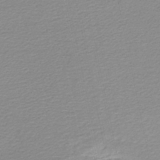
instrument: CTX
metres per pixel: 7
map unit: lHb
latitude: -46.1983
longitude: 65.1620
